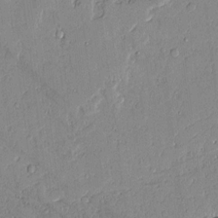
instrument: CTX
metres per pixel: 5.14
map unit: Aa
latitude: 10.7813
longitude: -129.2726
